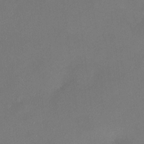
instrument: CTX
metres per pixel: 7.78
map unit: HNhu
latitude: 7.1781
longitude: 7.8800
